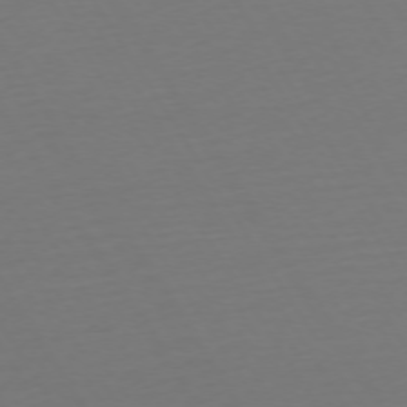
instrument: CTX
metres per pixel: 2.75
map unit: Ap
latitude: -75.1243
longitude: -68.3278
